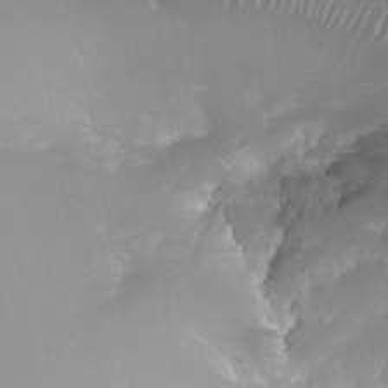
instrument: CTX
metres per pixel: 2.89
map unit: Nhe
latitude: -37.4643
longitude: -118.8191
